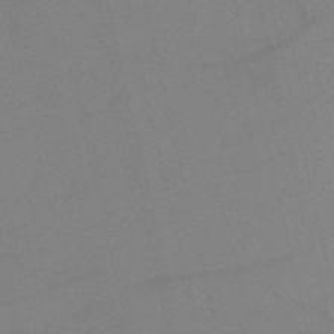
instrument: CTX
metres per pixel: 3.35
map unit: HNb
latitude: -53.1242
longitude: -47.6694
